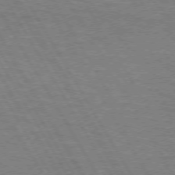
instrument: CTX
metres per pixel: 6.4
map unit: lApd
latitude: 72.7058
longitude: -56.8757
